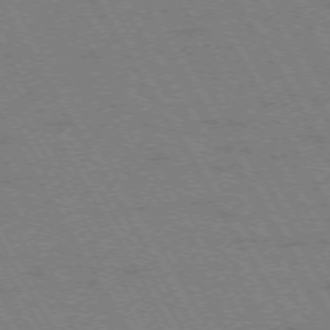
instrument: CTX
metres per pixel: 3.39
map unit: Hpe
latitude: -73.8422
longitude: 3.1053
